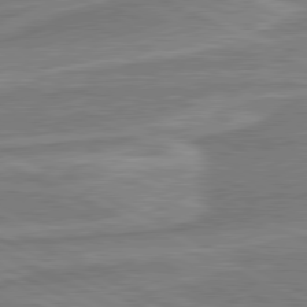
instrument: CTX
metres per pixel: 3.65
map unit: lApd
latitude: 80.7246
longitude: -174.9892
